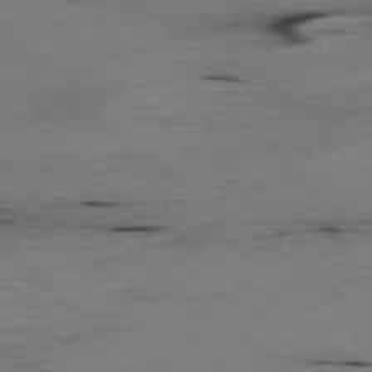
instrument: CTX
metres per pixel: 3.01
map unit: Ap
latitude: -78.6707
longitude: -90.5357
